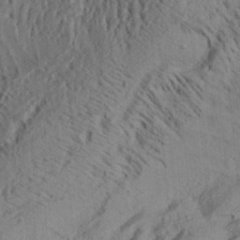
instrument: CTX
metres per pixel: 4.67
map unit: Aa
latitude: 33.1214
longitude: -137.1215
